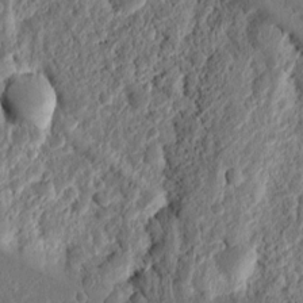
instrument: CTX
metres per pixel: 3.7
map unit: Ht
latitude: 11.2348
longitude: -75.5182
